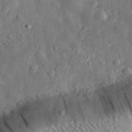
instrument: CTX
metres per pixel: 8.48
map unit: eHh
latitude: 31.5183
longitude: -76.7057
